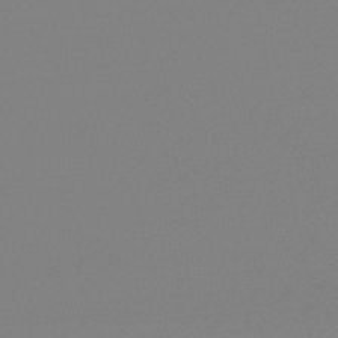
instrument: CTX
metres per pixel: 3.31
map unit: eHb
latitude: -49.0298
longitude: 86.8975
